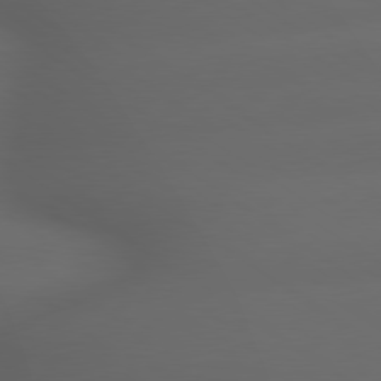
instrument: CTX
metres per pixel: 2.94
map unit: lApd
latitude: 79.1970
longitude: -165.6316
